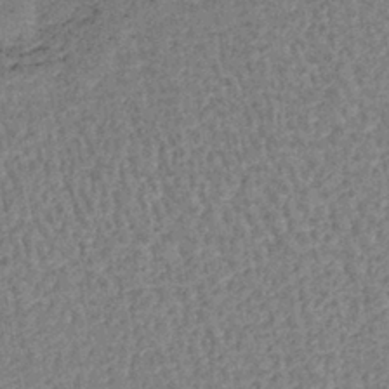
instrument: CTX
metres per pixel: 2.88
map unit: lHb
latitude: -40.3495
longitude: 63.0108
